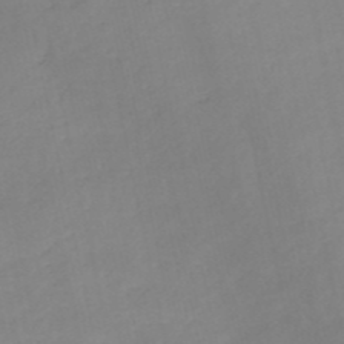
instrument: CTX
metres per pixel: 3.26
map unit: eHh
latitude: -52.1039
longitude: -24.6301
